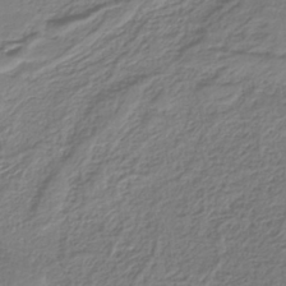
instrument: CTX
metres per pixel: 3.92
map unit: HNb
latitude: -36.2172
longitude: 58.1983
